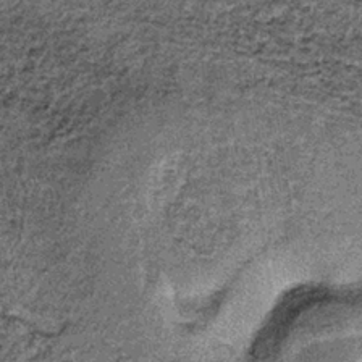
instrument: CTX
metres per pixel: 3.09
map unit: lHb
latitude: -37.7855
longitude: 66.7086
